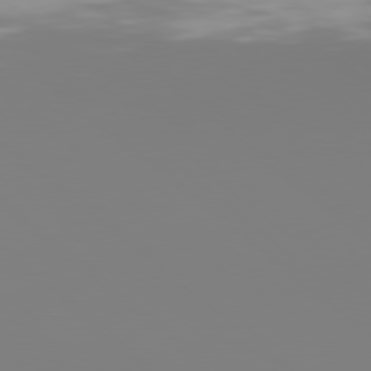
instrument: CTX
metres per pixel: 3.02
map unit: Hpe
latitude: 77.9528
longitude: -135.9339
